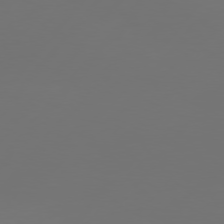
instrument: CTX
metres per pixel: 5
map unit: Hpe
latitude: 75.8772
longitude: -129.1403
